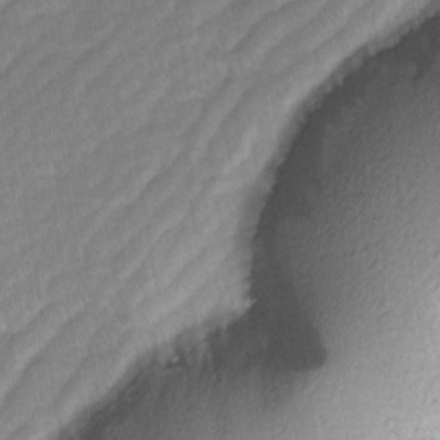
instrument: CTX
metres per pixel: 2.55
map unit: Ave
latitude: -0.8975
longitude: -113.8772
